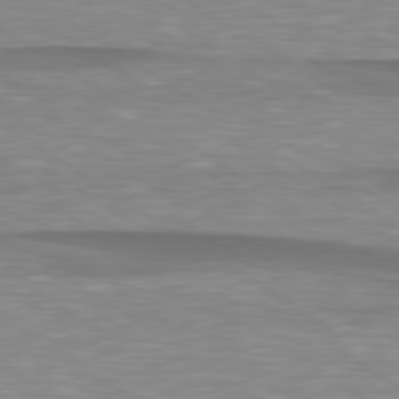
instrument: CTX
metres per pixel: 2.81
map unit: lApd
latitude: 79.3482
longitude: -87.8394
